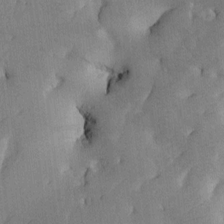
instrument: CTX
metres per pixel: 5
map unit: Htu
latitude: -0.2362
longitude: 172.7274
